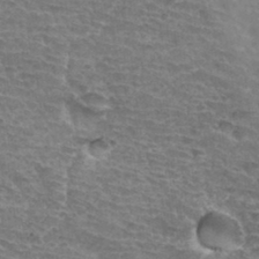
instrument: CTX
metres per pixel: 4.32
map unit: Hto
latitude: 34.1955
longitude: -44.6868
